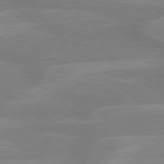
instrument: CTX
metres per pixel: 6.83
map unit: lApd
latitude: 79.4049
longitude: -122.5546
